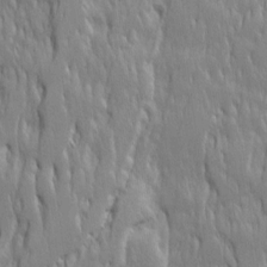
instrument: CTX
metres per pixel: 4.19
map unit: Ave
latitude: 14.6302
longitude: -134.2522
